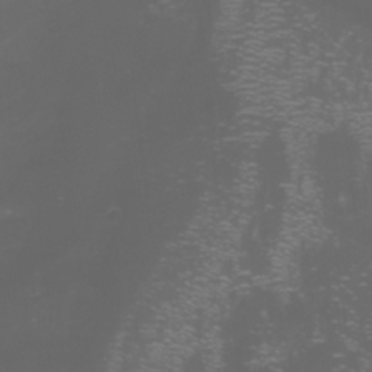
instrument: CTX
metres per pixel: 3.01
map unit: Nhu
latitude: -7.5966
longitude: -73.1026
